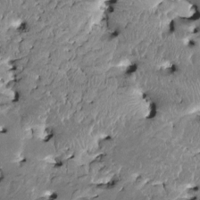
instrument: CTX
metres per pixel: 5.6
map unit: HNhu
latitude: 2.9702
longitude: 8.4818
